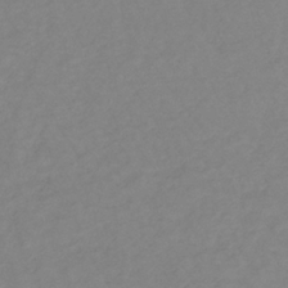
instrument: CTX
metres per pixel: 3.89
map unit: lHb
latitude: -35.2943
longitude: 71.5777
